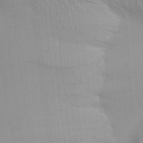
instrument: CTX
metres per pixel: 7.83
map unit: Ave
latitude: 17.7639
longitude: -139.1403
